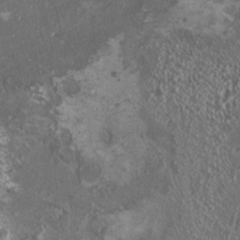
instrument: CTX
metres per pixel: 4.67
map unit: HNhu
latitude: 0.3089
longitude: 1.1243
